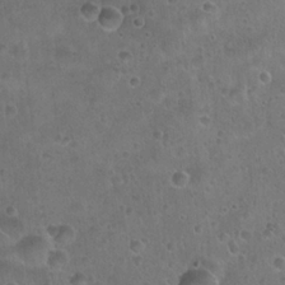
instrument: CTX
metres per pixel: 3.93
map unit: Hto
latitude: 22.6112
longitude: -53.4238
